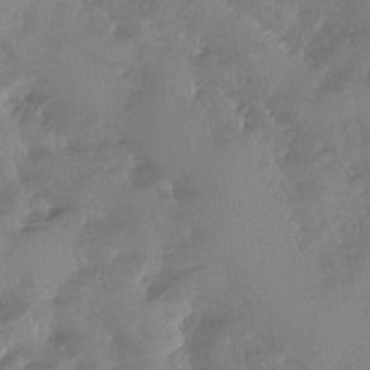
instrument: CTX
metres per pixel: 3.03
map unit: Ave
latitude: -10.2740
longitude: -118.1955
